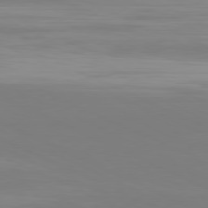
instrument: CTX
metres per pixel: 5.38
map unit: Hpe
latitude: -81.3321
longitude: 19.8800
